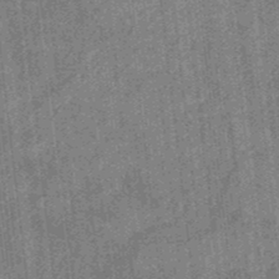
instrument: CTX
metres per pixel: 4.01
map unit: eHb
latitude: -35.7855
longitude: 79.1242
